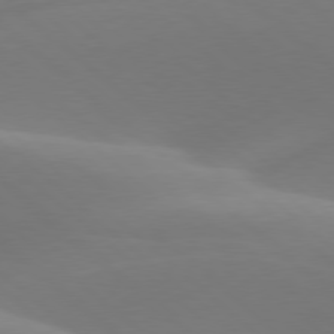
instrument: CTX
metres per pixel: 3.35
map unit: lApd
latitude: 78.1011
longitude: -51.1025
